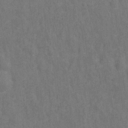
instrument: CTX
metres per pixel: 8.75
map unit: Hto
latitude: -0.1228
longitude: -34.0822
